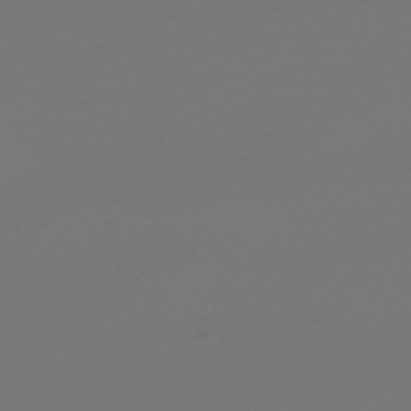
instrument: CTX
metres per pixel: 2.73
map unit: lHb
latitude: -47.2565
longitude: 59.7666
